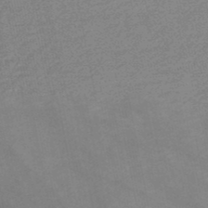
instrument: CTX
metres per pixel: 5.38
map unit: HNb
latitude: -48.3118
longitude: 57.5966
